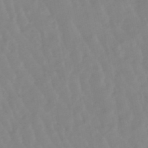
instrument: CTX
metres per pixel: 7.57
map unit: lHb
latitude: -48.5007
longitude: 78.4818
